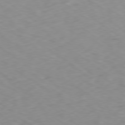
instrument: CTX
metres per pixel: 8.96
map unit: Ap
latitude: -79.1998
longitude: -72.9892
